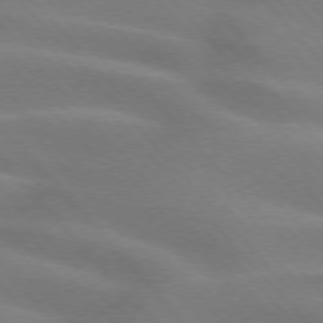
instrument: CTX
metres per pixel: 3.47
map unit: lApd
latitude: 74.3656
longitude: -61.3670
